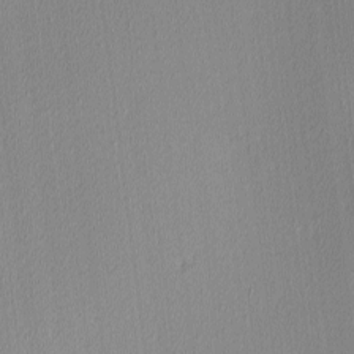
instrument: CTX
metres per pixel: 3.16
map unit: Ave
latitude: 3.3670
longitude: -114.0822
